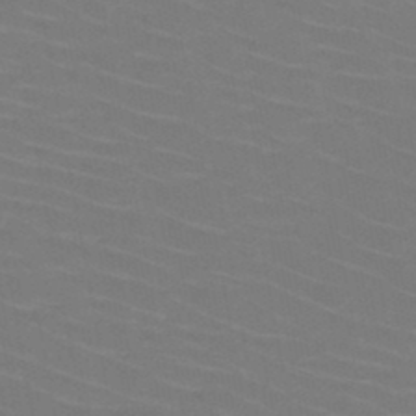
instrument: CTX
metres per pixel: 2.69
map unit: HNb
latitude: -47.2376
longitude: -45.5182
